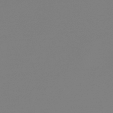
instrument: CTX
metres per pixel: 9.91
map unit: lHb
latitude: -49.2376
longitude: 68.2928
